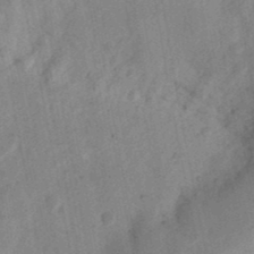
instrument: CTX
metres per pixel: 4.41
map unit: Ht
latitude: 11.7828
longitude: -74.7246
